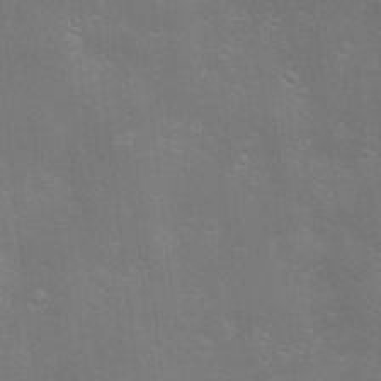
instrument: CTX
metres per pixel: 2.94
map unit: Hve
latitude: -10.7085
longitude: 174.6140
